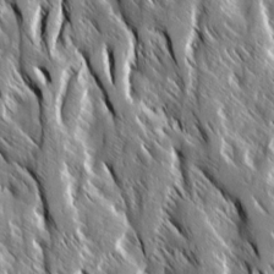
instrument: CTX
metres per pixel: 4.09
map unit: Ave
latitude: 14.7058
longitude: -133.8205
